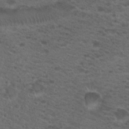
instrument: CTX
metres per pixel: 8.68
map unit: Hto
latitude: 19.8205
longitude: -39.3293
